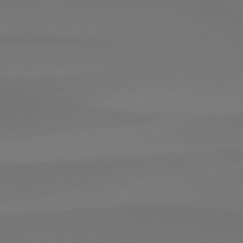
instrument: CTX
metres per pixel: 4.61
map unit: Hpe
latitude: 76.5923
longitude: -132.0255
